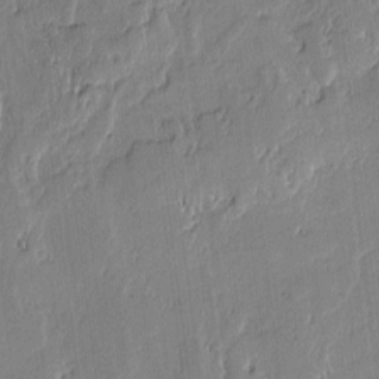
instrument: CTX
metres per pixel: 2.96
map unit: lAvf
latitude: -1.0676
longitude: -107.5371
